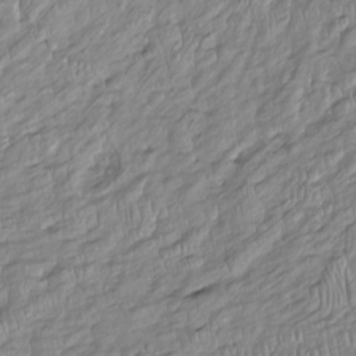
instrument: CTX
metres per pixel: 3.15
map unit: Htu
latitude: -5.4454
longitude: 154.5007
